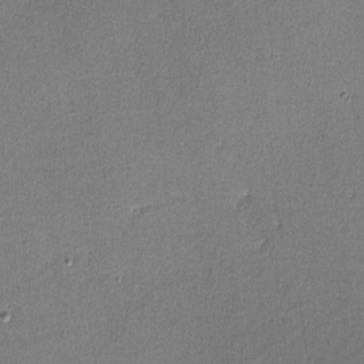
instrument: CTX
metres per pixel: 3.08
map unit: lHvf
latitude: -11.6344
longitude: -102.4034
